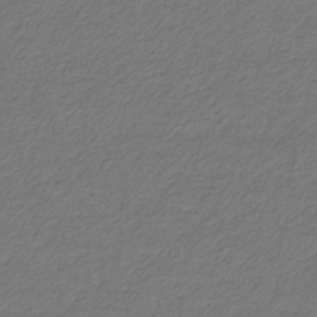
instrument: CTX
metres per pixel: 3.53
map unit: eHb
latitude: -33.0109
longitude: 70.1606
